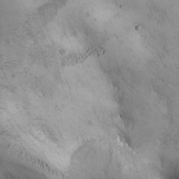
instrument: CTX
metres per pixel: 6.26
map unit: Ave
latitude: -7.1431
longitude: -121.2915
